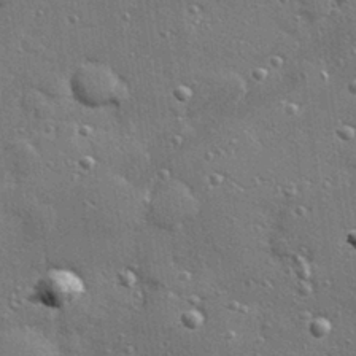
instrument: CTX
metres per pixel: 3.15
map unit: Hve
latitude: 28.4223
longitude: -90.9514
